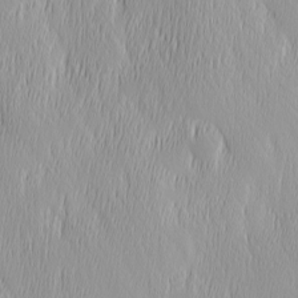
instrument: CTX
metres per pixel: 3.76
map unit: Ave
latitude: 2.4601
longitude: -113.5371
